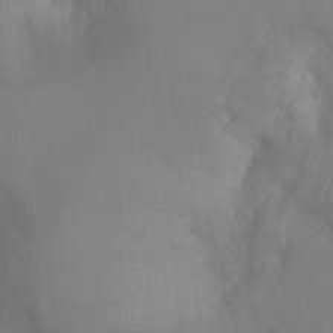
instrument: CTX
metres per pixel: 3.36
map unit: Ht
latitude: -4.8975
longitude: -25.5938
